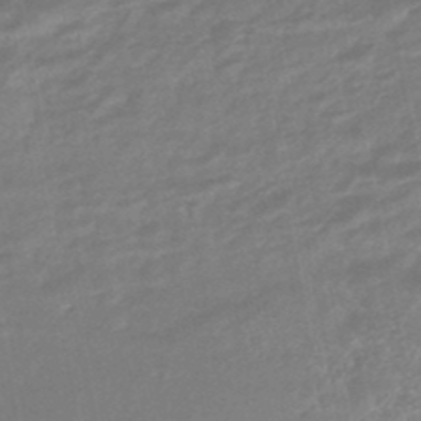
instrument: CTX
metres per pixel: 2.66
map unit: eHb
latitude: -45.3510
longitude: 87.6911
